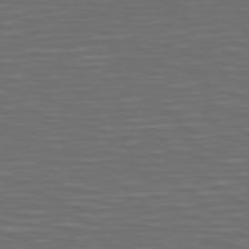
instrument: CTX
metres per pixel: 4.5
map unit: Hpe
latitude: 75.1025
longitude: -125.4804
